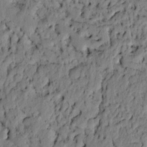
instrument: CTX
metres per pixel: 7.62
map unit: lAvf
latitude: 4.7813
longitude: 164.6897
